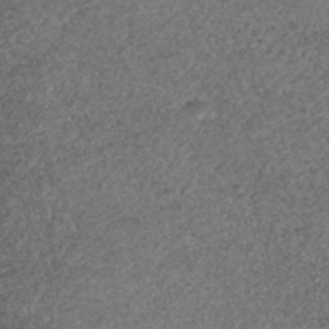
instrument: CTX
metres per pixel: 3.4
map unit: ANa
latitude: 42.2523
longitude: 27.5777
